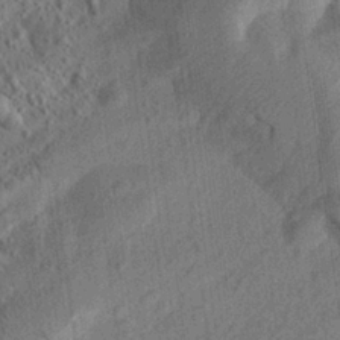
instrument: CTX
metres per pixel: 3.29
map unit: Aa
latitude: 24.7057
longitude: -143.9150
